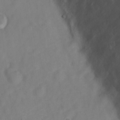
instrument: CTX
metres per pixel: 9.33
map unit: Nve
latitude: -21.8611
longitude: 106.2362
